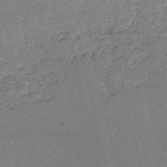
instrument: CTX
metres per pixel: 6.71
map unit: HNb
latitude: -54.4818
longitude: -40.0255
